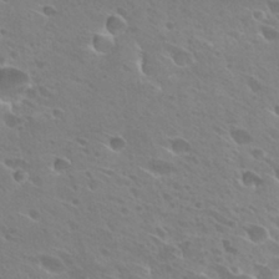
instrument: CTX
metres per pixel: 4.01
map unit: Hto
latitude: 27.7639
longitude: -40.1955
